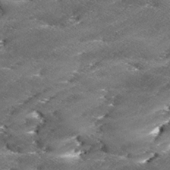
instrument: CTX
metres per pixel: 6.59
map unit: Ave
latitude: 17.0081
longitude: -136.9136
